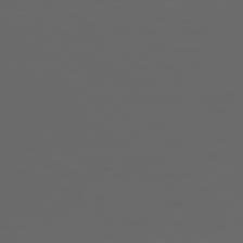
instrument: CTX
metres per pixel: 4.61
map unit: Ap
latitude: -79.8611
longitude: -73.6694
